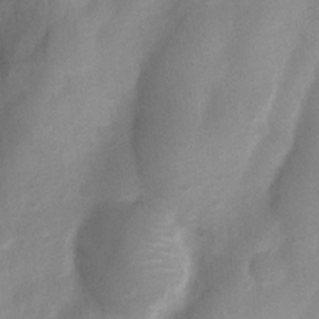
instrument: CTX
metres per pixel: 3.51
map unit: Nhu
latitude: 7.4237
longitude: -23.0080
